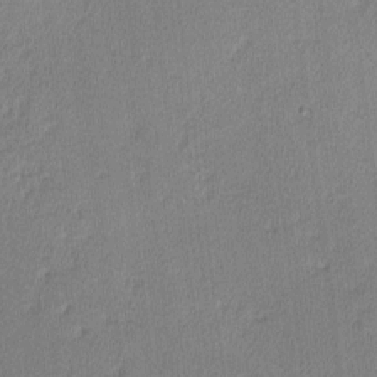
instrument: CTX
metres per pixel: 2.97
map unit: lHvf
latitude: -12.3306
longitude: -100.5357
